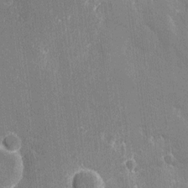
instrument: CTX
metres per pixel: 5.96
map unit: eHh
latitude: 8.0444
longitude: -67.8583
